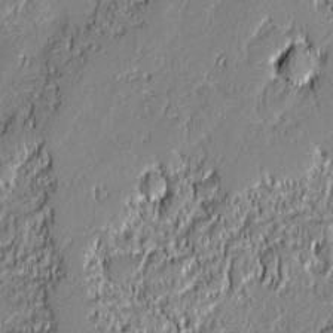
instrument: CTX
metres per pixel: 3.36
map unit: lAvf
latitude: -0.1228
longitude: -108.4412
